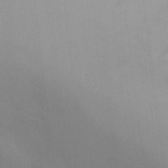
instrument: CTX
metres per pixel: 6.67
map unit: Ht
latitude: 5.8394
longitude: -29.1592
